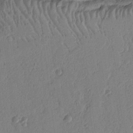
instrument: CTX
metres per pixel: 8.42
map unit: Ht
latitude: 9.1970
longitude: -78.4412
